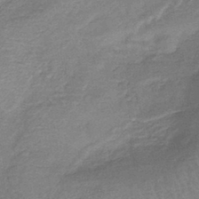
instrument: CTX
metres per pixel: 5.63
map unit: lHb
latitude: -42.6896
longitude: 80.9920
